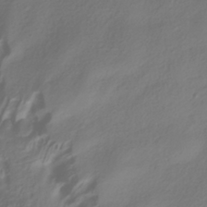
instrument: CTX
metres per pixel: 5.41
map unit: ANa
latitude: -39.3321
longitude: 96.4818
